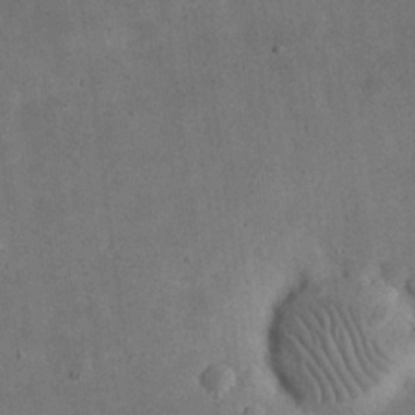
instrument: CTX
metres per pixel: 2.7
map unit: eHh
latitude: 24.5167
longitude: -68.1578
